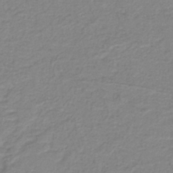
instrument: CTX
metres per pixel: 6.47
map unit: lHb
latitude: -40.7274
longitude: 51.5588
